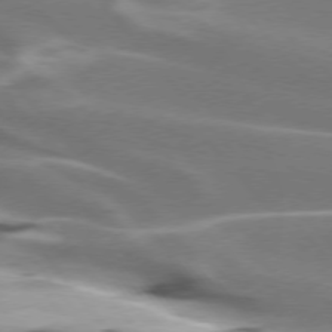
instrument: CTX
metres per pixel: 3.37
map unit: lApd
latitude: 75.4238
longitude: -63.7072
